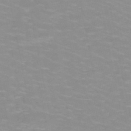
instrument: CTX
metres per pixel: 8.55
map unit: HNb
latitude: -48.0850
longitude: -46.8191
